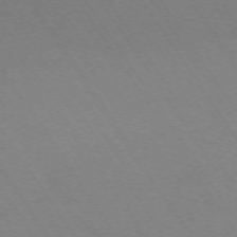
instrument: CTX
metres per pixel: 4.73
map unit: Ap
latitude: -73.5399
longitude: -70.7813
